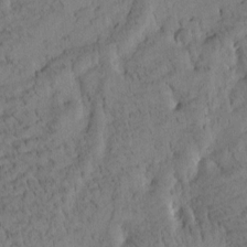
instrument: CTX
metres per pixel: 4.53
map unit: Htu
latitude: -4.3495
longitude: 173.6533
